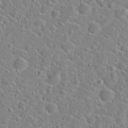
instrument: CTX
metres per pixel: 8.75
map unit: Hto
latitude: 21.4994
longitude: -44.8758
